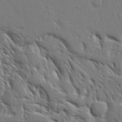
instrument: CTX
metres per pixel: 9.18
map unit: Aa
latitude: 19.9717
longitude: -124.1955
